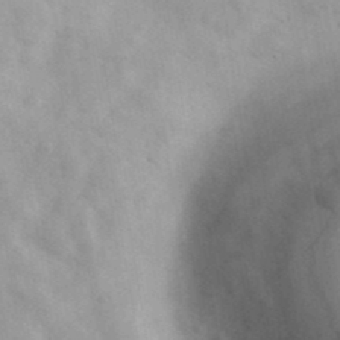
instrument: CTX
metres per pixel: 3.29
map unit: Ave
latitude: 39.4993
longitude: -107.1781
